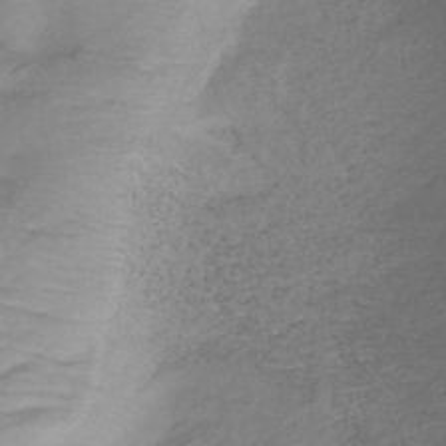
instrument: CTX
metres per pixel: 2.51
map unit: lHb
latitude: -41.0108
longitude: 78.5195
